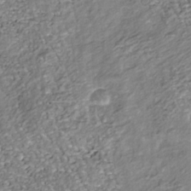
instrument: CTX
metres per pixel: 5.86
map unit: Nhu
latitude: -38.7841
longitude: -81.1781
